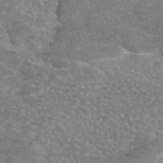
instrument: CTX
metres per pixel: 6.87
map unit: eAb
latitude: 45.8205
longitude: 103.7289
